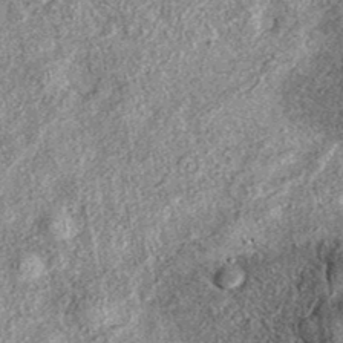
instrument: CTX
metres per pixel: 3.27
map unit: eAb
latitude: 37.7638
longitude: 106.9919
